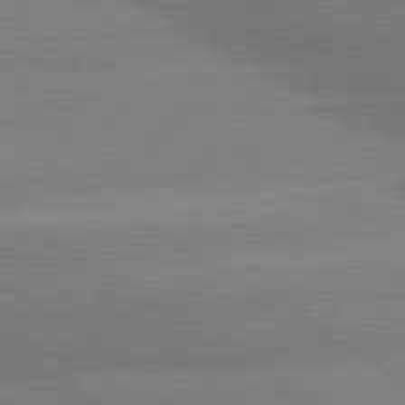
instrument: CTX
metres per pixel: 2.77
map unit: lApd
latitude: 80.2145
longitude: -148.6868
